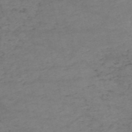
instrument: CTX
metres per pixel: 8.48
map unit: HNb
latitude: -55.4077
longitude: -44.5546
